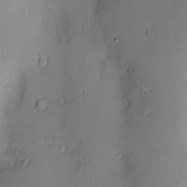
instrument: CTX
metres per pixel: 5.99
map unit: Nve
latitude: -8.4251
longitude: 173.6911
